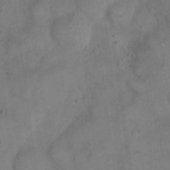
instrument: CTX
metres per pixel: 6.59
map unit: eHh
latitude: 21.9339
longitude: -60.1955
